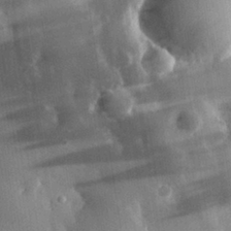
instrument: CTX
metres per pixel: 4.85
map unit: eHh
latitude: 30.2334
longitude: -79.5938
